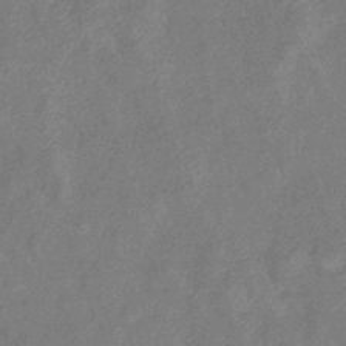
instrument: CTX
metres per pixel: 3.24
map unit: eHb
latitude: -38.1417
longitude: 77.1053
